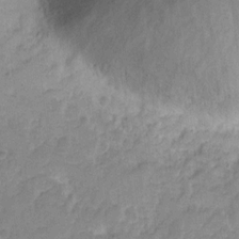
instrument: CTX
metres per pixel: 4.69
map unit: eHh
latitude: 9.6127
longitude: -65.8205
